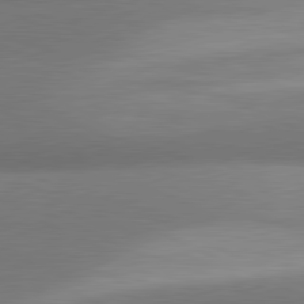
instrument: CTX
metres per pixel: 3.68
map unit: lApd
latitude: 80.9703
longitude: 130.5951
